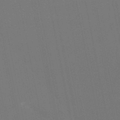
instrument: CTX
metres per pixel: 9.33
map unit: eHb
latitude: -50.1417
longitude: 76.0283
